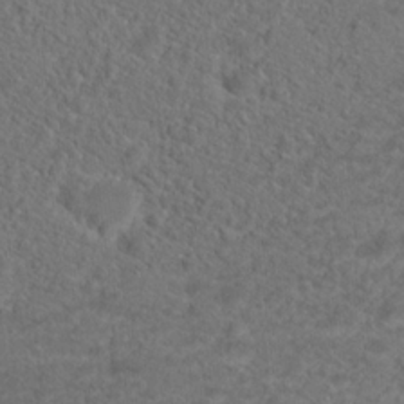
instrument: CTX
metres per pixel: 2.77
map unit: Hto
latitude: 19.3103
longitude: -39.2915
